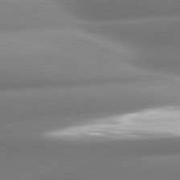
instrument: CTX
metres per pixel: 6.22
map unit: lApd
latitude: 80.5924
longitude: -159.9906
